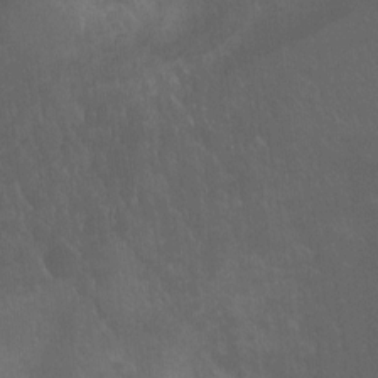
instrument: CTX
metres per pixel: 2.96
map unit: Hto
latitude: -10.4440
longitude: -38.3467
